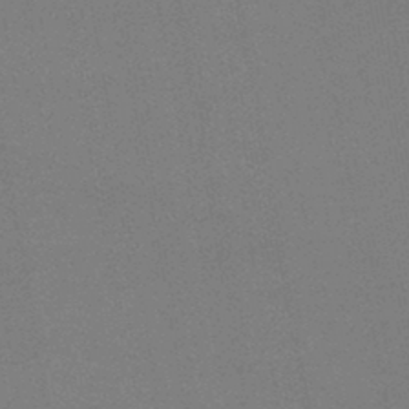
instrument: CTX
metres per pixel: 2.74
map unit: lHb
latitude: -43.9178
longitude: 67.5210
